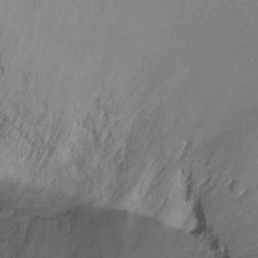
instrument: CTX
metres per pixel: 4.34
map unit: Ht
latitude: -6.8597
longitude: -29.3859
